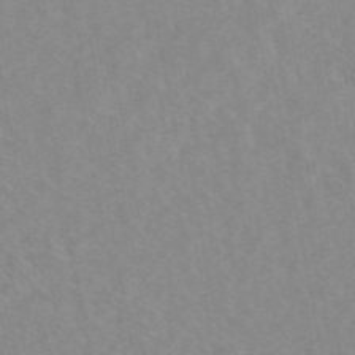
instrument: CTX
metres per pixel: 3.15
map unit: eAb
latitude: 48.3278
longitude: 120.8219
